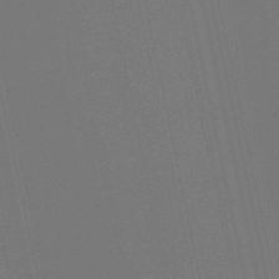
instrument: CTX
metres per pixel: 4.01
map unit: eHb
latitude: -51.3887
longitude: 77.0297
